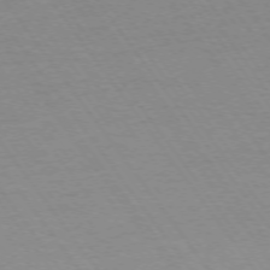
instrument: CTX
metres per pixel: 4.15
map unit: Ap
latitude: -74.6519
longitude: -77.7260
